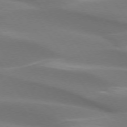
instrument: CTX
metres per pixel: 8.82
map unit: lApd
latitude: 73.6883
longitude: -50.8758
